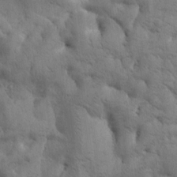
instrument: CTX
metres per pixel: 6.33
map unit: Htu
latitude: 0.3656
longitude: 173.9745
